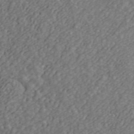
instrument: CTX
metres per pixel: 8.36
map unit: ANa
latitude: 43.6127
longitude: 30.4818
